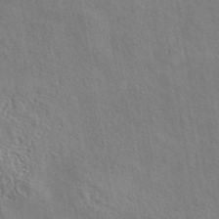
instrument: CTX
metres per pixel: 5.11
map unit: eAb
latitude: 43.1403
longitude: 113.2943
